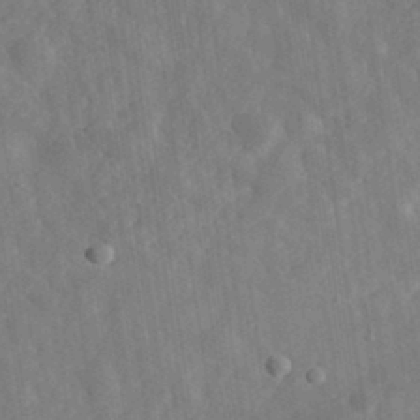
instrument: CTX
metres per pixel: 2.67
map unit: eHh
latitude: 32.5735
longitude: -78.2334
